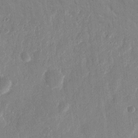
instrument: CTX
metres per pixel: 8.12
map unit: eHh
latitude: 12.4979
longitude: -70.1767
